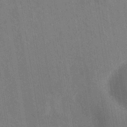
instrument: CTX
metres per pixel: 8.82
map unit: eHh
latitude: -39.5777
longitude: -26.6491
